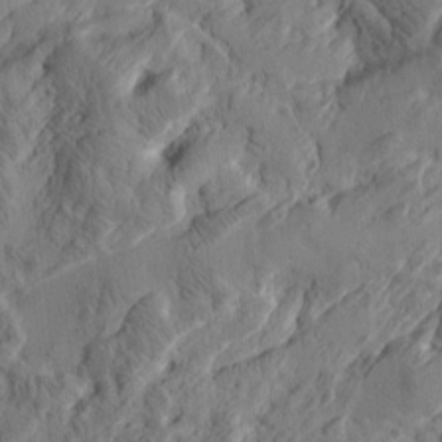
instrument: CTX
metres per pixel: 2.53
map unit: Htu
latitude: -2.5384
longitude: -178.5924
